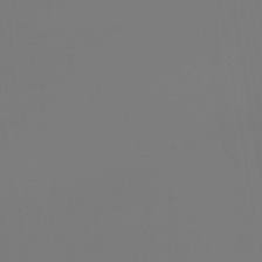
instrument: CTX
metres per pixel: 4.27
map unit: eHb
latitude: -50.9164
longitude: 74.5385
